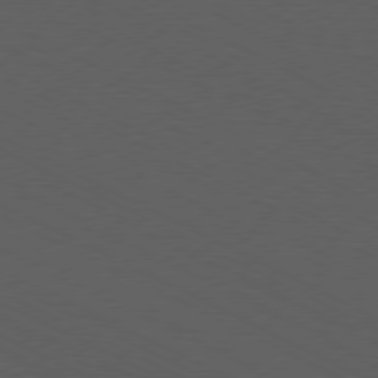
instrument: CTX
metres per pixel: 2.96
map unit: Ap
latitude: -77.2754
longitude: -74.5546
